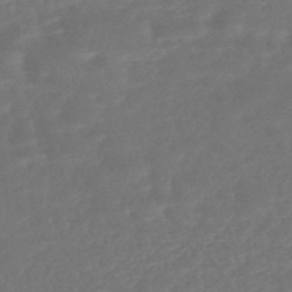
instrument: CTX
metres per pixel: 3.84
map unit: HNhu
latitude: -46.3684
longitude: 92.5196
